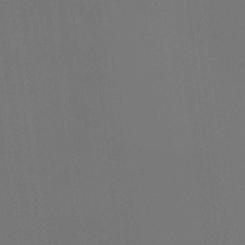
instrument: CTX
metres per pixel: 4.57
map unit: Htu
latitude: -13.7478
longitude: -48.7813
